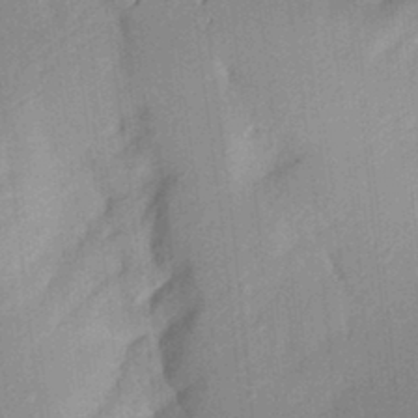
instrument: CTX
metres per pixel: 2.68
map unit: Aa
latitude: 23.2537
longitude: -150.6301
